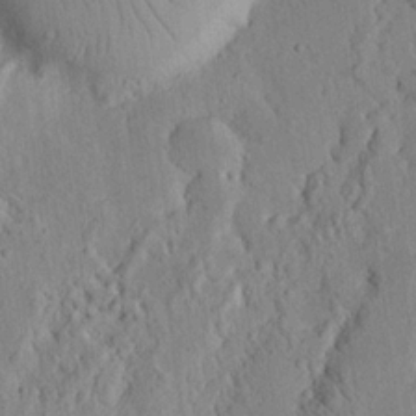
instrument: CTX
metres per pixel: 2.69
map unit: Nhu
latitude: 19.7071
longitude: -74.9703
